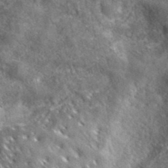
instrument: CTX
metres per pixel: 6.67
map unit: ANa
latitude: 39.3104
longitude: -91.3860
